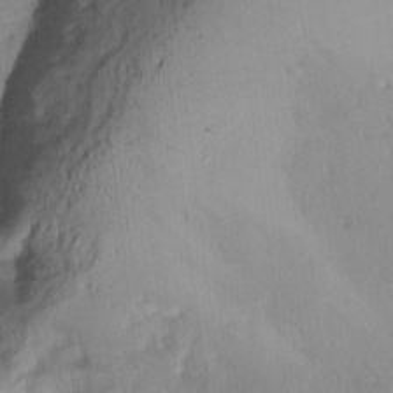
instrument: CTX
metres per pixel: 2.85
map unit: Ave
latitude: -11.5777
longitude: -119.7638
